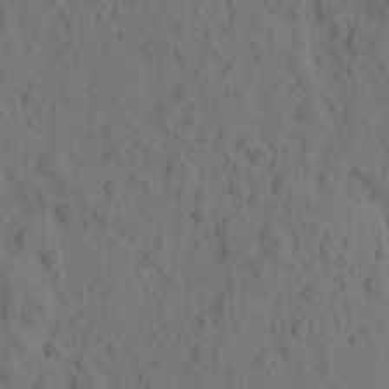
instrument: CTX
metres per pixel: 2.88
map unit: eHh
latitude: -0.6897
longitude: 16.1984
